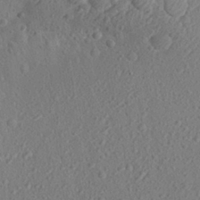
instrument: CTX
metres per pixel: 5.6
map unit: Aa
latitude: 27.7261
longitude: -143.0836
